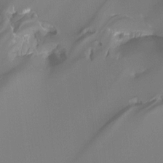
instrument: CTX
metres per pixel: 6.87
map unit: Hto
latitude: -7.7477
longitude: -49.5560
